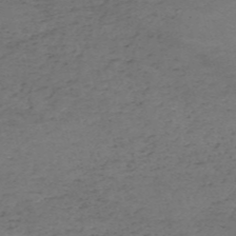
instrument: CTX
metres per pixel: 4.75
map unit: HNb
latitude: -55.7100
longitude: -44.5168
